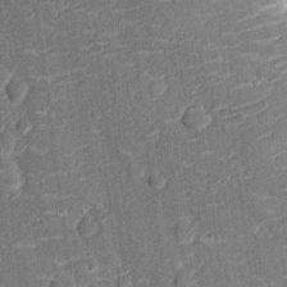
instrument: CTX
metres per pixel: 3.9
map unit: Nhu
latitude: -13.0298
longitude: -23.5182
